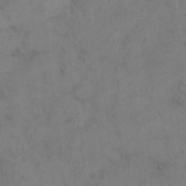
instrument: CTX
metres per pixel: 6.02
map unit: Hto
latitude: 6.4790
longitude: -62.1578
